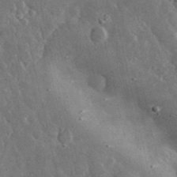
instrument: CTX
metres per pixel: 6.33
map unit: lHvf
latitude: 33.3104
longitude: -87.4993
